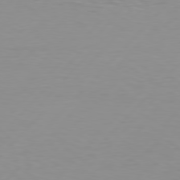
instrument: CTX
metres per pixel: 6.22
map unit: Hpe
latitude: 78.0255
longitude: -139.8961
